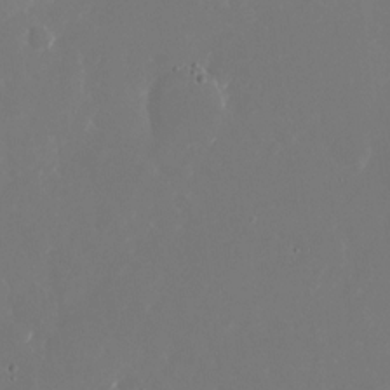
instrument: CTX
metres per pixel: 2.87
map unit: Nhu
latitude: -25.5210
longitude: -72.2712
